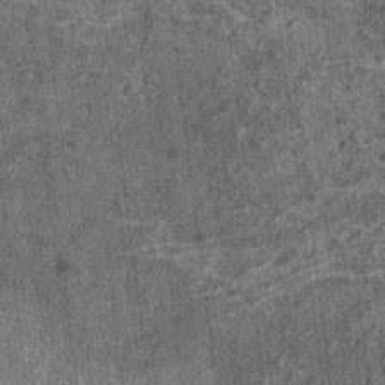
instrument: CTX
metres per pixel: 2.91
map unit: HNhu
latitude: 0.9135
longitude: 4.9163
